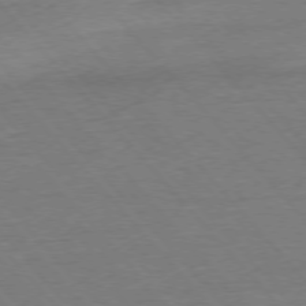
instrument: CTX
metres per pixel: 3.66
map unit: Ap
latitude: -76.9920
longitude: -95.9339
